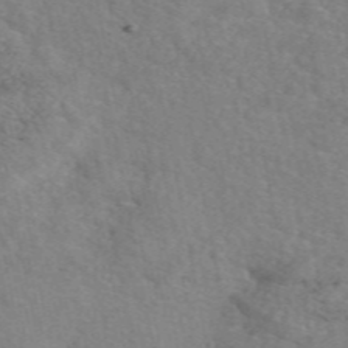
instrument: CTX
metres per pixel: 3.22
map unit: eAb
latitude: 50.1388
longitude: 117.7477
